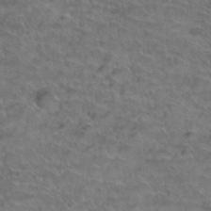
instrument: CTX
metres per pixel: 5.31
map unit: Hto
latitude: 38.9514
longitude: -43.6127
